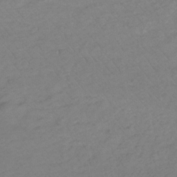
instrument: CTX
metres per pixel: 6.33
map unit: lHb
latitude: -33.7478
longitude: 72.1983
